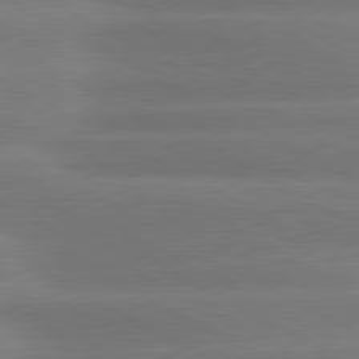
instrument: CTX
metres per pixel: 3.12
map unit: lApd
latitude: 80.9325
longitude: -135.1214
